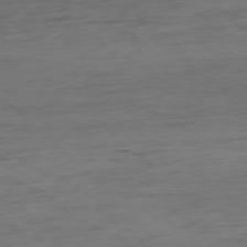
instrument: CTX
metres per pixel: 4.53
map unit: Ap
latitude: -78.6140
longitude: -71.7638
